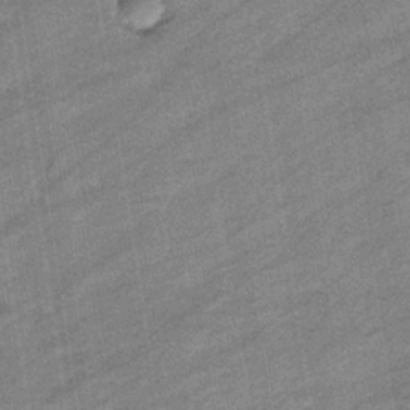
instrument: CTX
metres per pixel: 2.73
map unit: eHb
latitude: -37.1053
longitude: 77.5966
